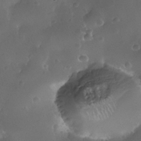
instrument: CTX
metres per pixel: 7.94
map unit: Nhe
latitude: -35.9745
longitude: -131.1404
